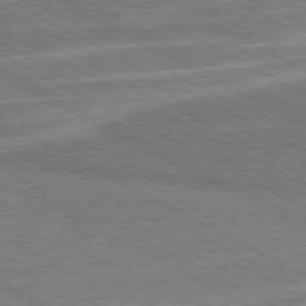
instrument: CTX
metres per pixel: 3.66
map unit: lApd
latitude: 80.6679
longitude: 141.5021
